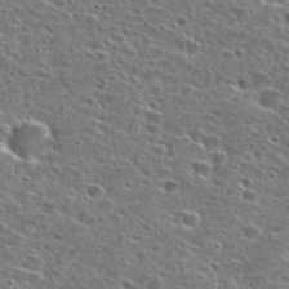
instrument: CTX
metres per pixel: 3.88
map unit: Hto
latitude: 26.4790
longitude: -47.8773
